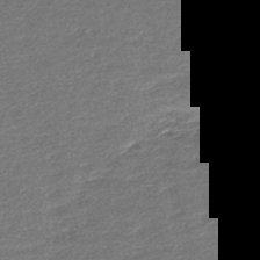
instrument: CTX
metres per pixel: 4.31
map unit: lHb
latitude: -45.6533
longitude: 57.9178
